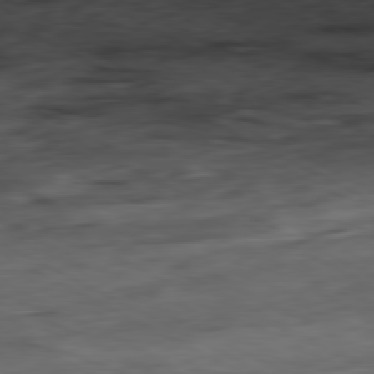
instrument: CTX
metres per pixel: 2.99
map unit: Ap
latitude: -80.8408
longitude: -83.1025
